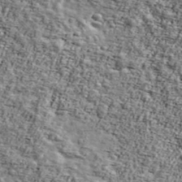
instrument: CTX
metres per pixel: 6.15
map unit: Ave
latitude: 43.3293
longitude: -111.1025
